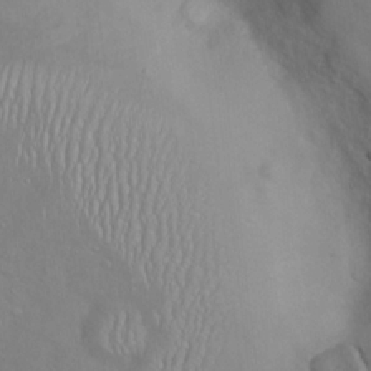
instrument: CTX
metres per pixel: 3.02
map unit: Hto
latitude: 18.5545
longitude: -53.5182
